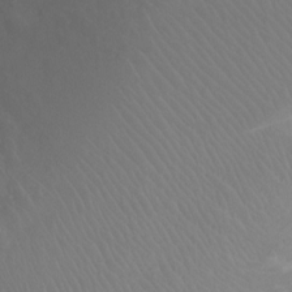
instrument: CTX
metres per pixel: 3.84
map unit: Ht
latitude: -2.4062
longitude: -17.8772
